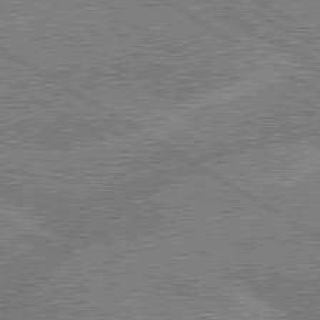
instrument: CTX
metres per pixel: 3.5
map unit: lApd
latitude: 79.4994
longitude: -133.7072
